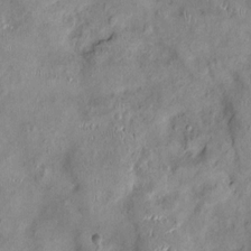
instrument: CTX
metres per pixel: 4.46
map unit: Ht
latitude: -4.5007
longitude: -14.8947
